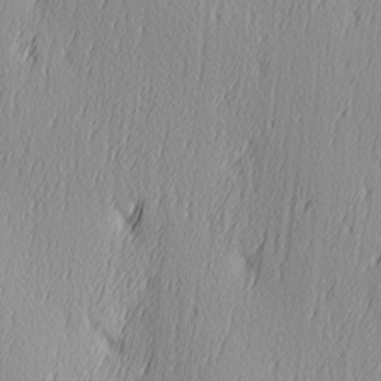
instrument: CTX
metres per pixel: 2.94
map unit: Ave
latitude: 3.0647
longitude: -112.5168
